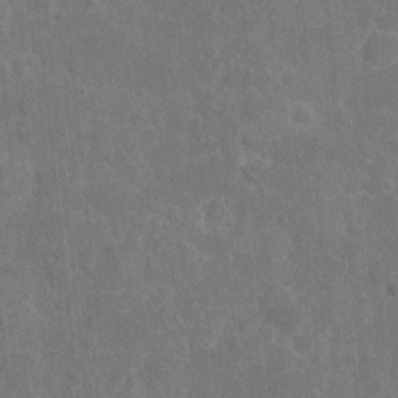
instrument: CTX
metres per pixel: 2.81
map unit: eHh
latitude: 9.8017
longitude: -71.8772
